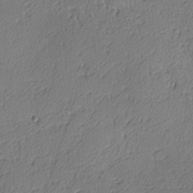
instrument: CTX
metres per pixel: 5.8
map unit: lAvf
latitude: -4.8219
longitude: -109.4237
